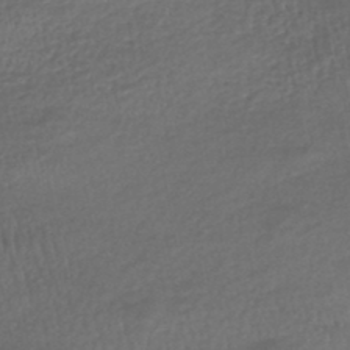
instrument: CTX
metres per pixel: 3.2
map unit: HNhu
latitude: -46.2928
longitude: 102.5952
